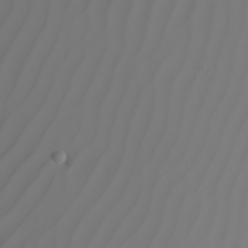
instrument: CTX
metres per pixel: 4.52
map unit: Nhu
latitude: -5.8611
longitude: -93.1403
